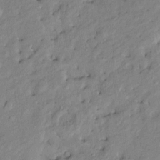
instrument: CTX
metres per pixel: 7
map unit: Htu
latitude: -9.4076
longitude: 177.0486
